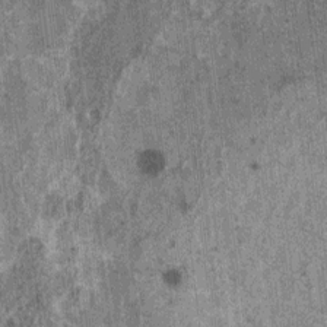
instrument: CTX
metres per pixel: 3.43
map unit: HNhu
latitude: 1.1403
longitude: 4.9541
